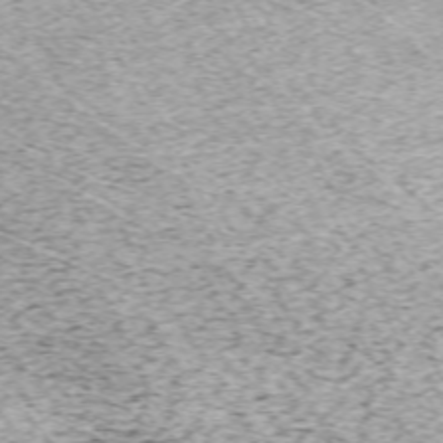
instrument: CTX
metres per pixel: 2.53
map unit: Hpe
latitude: -70.5952
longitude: 13.6533
